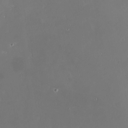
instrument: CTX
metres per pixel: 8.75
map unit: Nve
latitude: -18.1228
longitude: -59.9339
